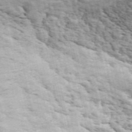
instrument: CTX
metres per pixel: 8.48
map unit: ANa
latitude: 50.0255
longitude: -82.4790
